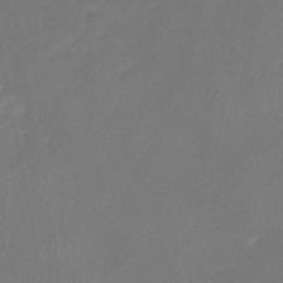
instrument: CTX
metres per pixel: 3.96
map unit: eHb
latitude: -39.0487
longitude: 76.8408
